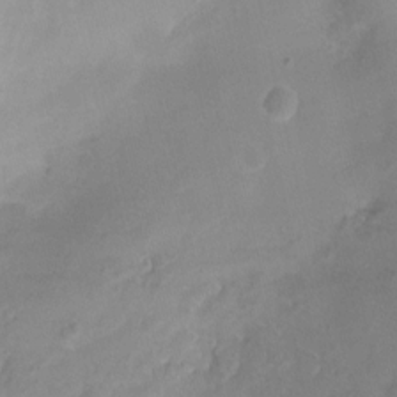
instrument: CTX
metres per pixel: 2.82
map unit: Nhu
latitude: 1.4804
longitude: -15.8962
